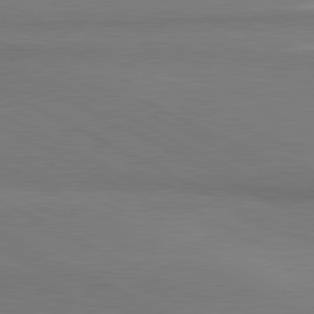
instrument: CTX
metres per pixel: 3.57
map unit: lApd
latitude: 81.1970
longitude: 158.1416
